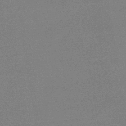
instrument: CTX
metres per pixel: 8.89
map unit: HNb
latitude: -34.8408
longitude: 53.1242
